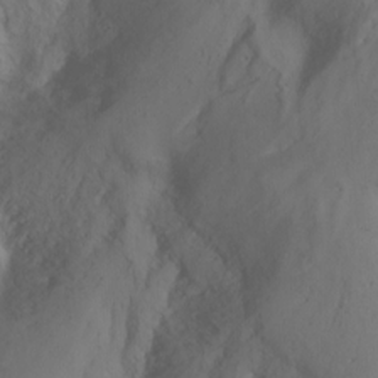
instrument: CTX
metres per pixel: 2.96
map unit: Nhu
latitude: -13.7856
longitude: -59.5749
